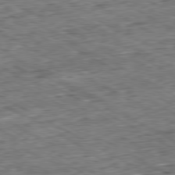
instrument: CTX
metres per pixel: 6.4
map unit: Ap
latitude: -80.4629
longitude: -87.8016
